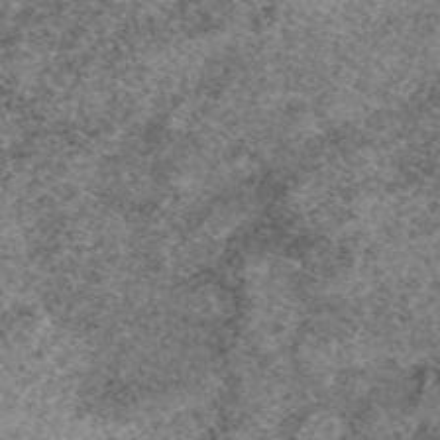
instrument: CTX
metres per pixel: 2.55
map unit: eAb
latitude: 49.6127
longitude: 109.4076
